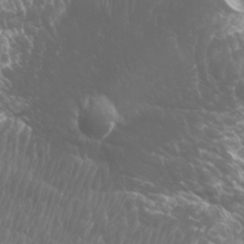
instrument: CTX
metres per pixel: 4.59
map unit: Htu
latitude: -5.7477
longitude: -75.3104
